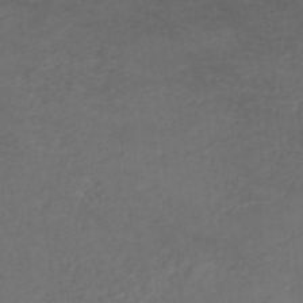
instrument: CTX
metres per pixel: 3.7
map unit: ANa
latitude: 41.1214
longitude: 53.3698
